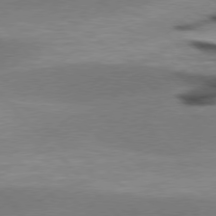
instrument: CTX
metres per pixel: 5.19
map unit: lApd
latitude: 77.3292
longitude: -49.7450
